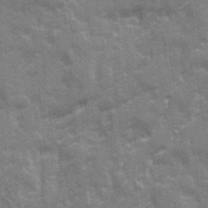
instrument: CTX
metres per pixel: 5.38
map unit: Ave
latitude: 20.8947
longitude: -133.4238
